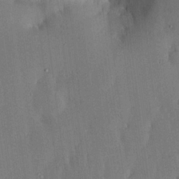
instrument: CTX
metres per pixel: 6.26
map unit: lHvf
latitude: 19.1403
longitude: -116.7057
